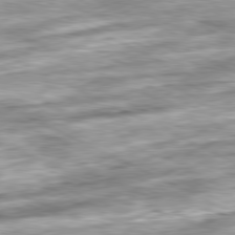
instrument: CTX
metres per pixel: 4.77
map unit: Ap
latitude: -81.3510
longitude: -88.6302
